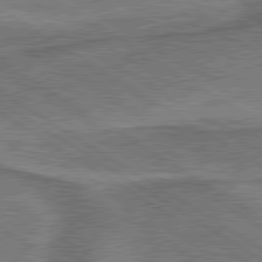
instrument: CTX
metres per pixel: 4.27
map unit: lApd
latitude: 79.7639
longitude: 172.2172
